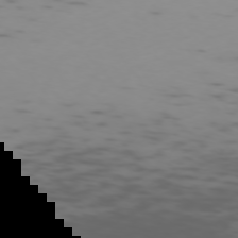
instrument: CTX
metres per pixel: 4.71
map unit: Ap
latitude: -75.7478
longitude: -67.7449
